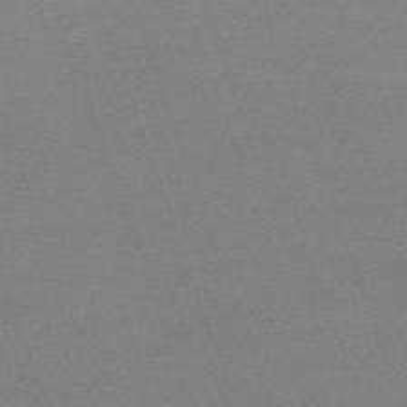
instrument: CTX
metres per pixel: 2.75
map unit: eHh
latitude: -64.7086
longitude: 50.8219
